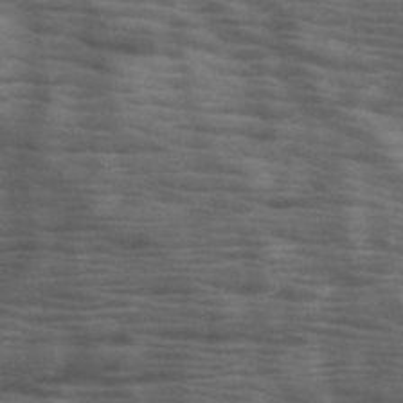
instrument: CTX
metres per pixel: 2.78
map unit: HNb
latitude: -46.3873
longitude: -45.1592
